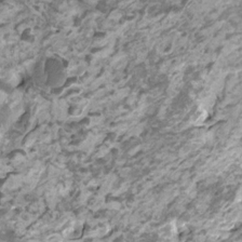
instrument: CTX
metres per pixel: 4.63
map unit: HNhu
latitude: 1.7260
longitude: -0.6679
